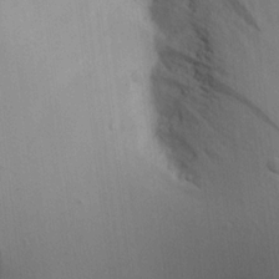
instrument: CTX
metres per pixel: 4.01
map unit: Aa
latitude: 18.5923
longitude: -141.1970
